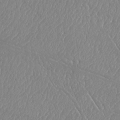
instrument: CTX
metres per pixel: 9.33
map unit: Nhu
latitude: 25.2159
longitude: -60.5545
